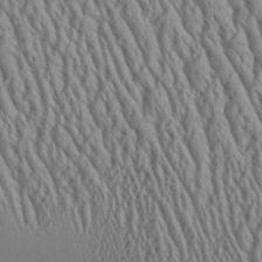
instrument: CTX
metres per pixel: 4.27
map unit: Aa
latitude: 25.7827
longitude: -135.9150
